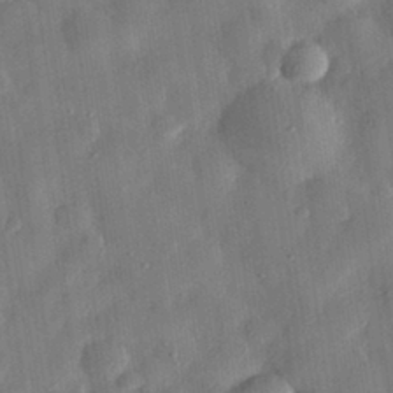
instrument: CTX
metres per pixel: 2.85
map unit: eHh
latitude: 30.6302
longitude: -74.9136
